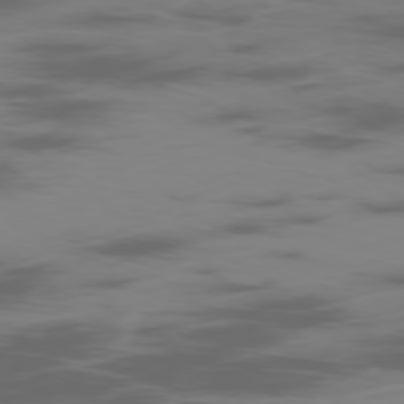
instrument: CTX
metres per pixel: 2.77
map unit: Ap
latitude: -79.0297
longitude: -70.4601
